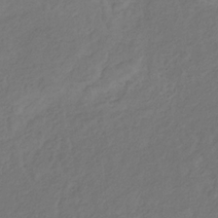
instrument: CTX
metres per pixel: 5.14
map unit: eHb
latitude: -30.3306
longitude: 65.2754
